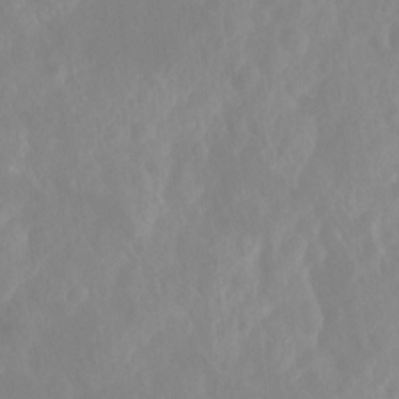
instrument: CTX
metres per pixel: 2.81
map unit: Ht
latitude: -14.1795
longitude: -56.8757
